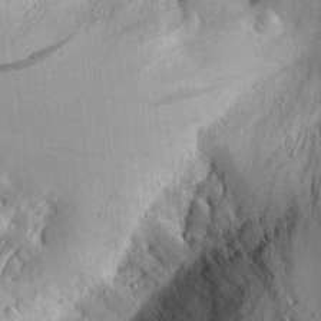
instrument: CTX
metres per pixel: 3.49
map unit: Aa
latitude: 15.1026
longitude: -145.8205
